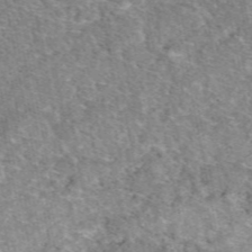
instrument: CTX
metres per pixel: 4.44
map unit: eAb
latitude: 49.4048
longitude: 112.7463
